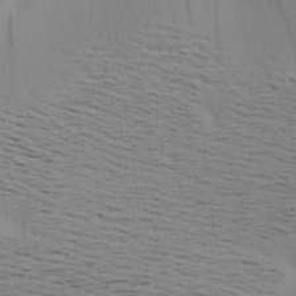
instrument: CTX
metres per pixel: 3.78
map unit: Aa
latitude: 20.5546
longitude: -148.2523
